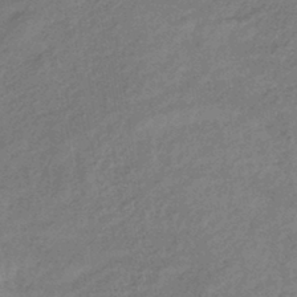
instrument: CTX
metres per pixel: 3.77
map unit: eHb
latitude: -41.7289
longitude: 83.7666
